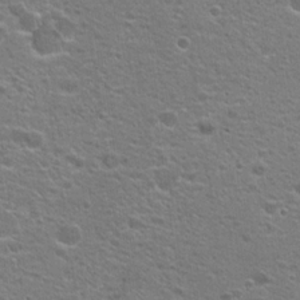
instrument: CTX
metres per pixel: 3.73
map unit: Hto
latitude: 18.9702
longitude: -41.7638
